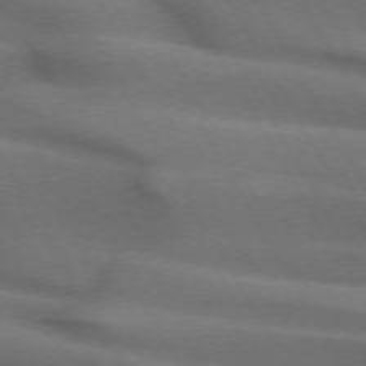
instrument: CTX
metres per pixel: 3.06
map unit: lApd
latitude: 72.1956
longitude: -51.5560
